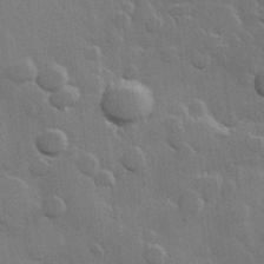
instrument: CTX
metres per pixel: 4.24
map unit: Hve
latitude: 23.1025
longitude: 148.8219
